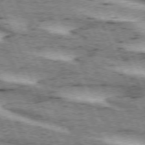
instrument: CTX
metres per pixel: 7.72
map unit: lApd
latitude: 72.5735
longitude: -53.7072
